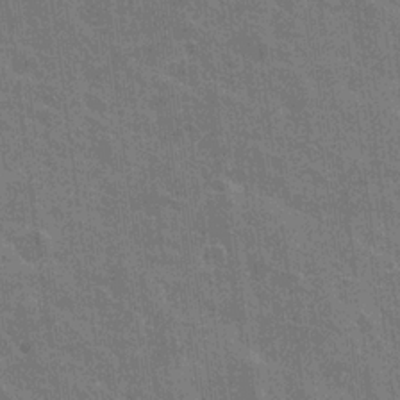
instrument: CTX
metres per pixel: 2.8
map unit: Nhu
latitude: 19.1592
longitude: -30.7813
